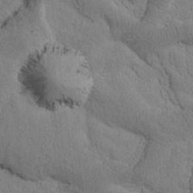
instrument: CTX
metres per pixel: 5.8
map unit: Htu
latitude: -1.8801
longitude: 172.3306
